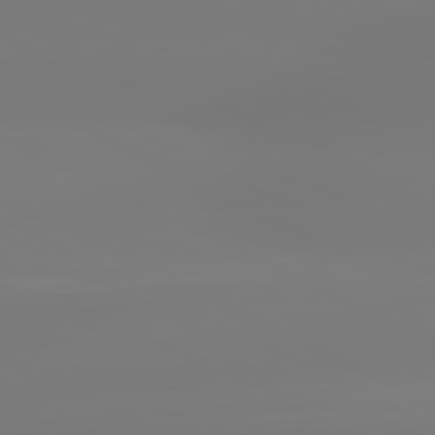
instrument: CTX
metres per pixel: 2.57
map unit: lApd
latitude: 81.0080
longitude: -156.7813
